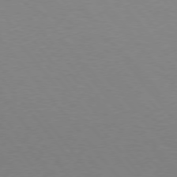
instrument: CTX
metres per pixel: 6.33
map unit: Hpe
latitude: 75.3671
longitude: -145.1214
